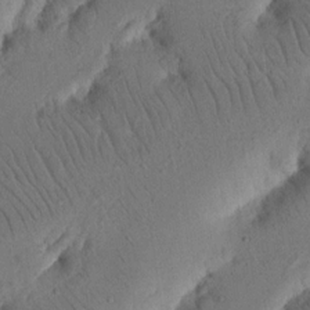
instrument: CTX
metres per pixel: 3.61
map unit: Nhu
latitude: 16.2712
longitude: -75.1970
